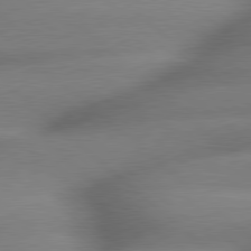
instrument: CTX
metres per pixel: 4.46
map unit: lApd
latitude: 79.4427
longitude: -163.3293
